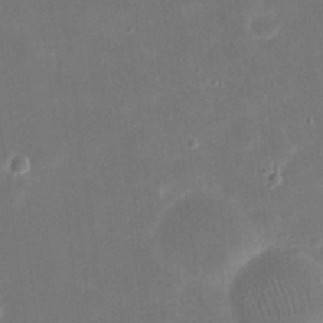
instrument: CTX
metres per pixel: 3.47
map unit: eHh
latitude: 20.3468
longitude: -69.0648
